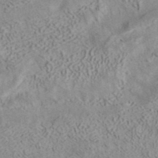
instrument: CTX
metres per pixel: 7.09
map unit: ANa
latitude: 39.3293
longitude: 18.6141
